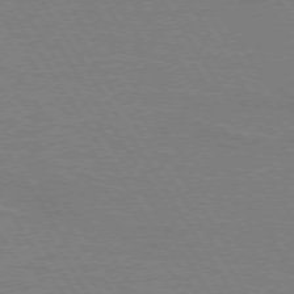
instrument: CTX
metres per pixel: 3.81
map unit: lApd
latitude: 73.8962
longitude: -56.1766
